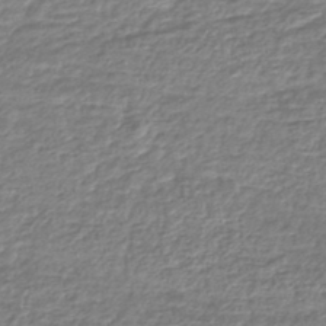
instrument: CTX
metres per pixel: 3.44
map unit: lHb
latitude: -43.4454
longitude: 68.9541
